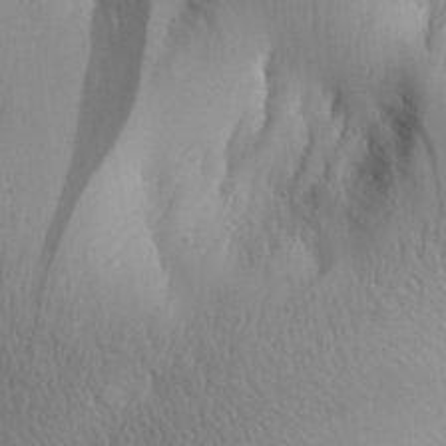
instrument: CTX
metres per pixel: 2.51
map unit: Aa
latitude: 30.6302
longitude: -143.5371
